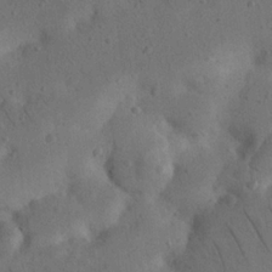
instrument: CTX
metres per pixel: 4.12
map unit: Nhu
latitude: 21.7828
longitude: -74.1011
